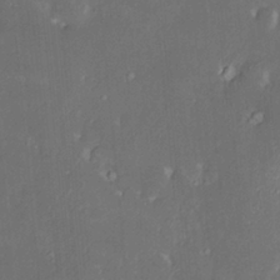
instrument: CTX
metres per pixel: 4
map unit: HNhu
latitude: 2.2333
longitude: 8.9731
